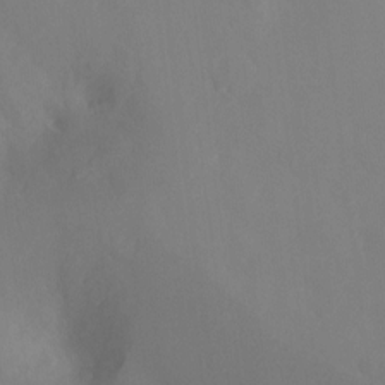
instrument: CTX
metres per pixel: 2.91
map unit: Nhu
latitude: -8.5385
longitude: -47.9528
